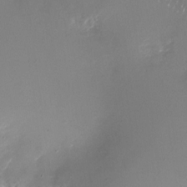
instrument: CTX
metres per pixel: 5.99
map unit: Nhu
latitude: -26.9352
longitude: -72.8758
